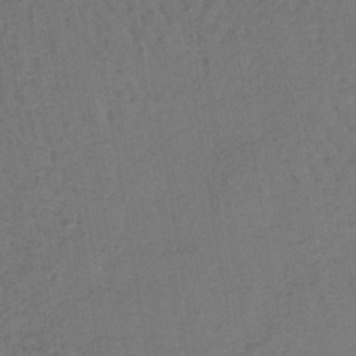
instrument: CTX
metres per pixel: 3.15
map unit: lHb
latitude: -39.4644
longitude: 63.4265
